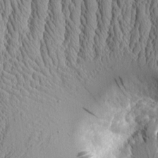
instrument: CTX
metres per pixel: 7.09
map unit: Aa
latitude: 9.6127
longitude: -129.6883
